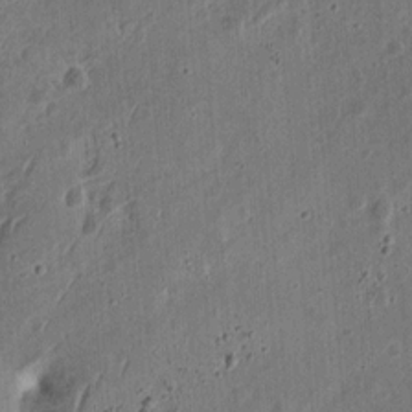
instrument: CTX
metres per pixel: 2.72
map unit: Ht
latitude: 13.6127
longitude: -74.5168
